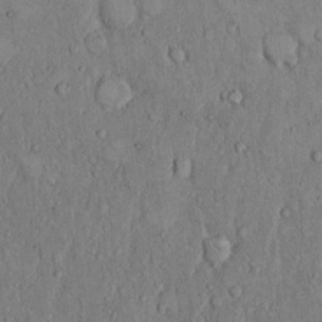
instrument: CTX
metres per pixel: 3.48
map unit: Hto
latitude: 9.3104
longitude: -59.6505
